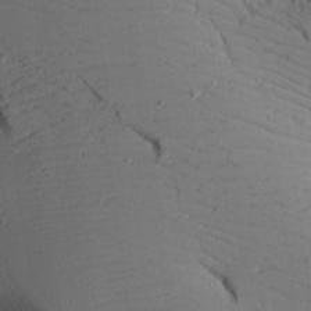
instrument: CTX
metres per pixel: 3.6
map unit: lAvf
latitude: 16.4979
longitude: -126.1956
